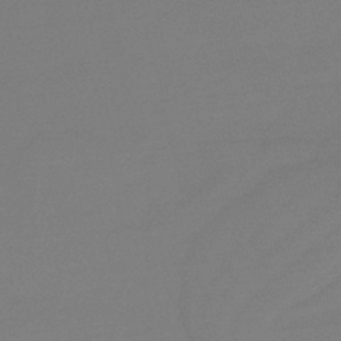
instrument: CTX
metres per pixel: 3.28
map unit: lHb
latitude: -41.5210
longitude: 77.9367
